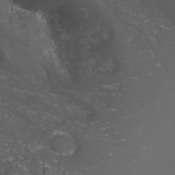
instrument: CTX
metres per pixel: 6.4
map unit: Nhu
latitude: -0.7841
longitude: -79.9528
